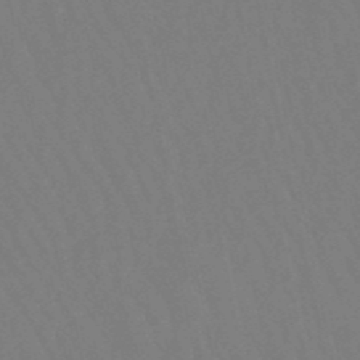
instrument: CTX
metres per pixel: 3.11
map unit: lHb
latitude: -49.5777
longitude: 71.4266
